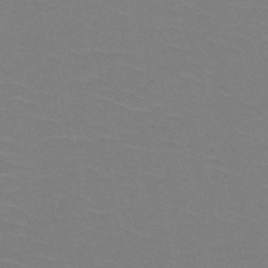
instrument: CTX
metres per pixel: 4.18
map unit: HNb
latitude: -48.6330
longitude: -48.5924
